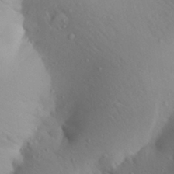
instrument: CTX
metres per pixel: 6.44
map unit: Aa
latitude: 27.0270
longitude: -147.9528
